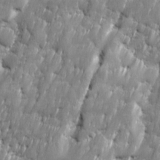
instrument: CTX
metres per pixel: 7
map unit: Ave
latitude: 16.2712
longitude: -135.5938
